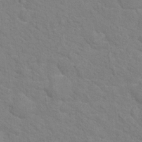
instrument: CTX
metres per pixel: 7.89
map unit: Hto
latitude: 16.7246
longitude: -38.3845
